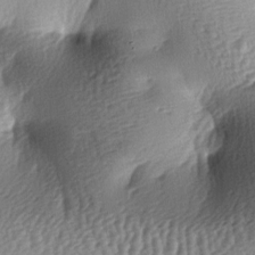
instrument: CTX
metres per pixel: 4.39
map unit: lAa
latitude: -7.4454
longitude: -127.3671
